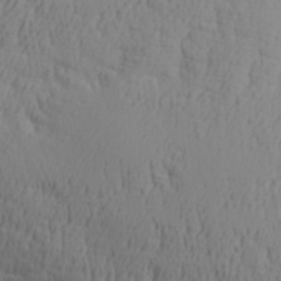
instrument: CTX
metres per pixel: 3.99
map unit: Aa
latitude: 29.1781
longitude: -133.3671
